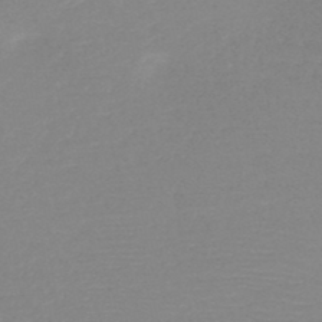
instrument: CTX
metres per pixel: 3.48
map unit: HNb
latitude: -48.8408
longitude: -43.8583
